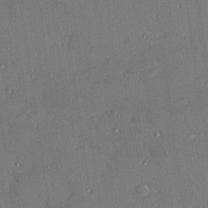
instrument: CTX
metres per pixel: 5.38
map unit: Hve
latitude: 26.7435
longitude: -91.2159
